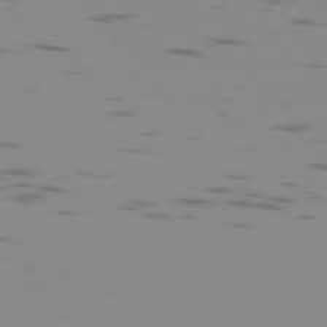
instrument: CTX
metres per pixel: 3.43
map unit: Ap
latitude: -77.7289
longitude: -66.0822
